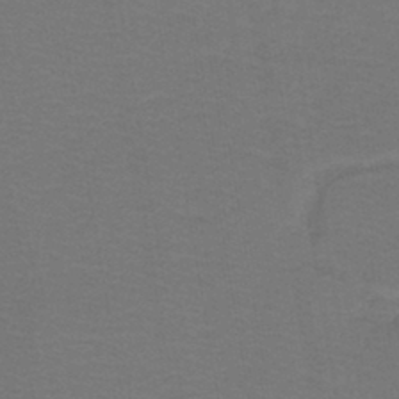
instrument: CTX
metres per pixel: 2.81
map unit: lHb
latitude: -43.1242
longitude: 53.7477
